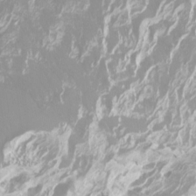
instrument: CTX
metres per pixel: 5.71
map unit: Htu
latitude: -7.0675
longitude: -47.8584
